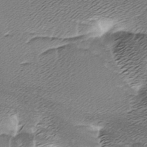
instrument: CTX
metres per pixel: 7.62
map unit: Ave
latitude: -7.5210
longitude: -123.3104
